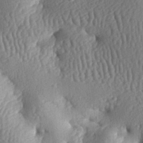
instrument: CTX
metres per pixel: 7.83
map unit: lAa
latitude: -6.9541
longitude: -127.0270
